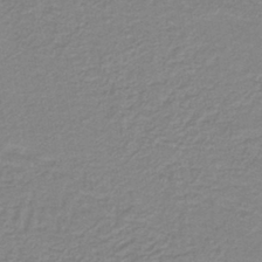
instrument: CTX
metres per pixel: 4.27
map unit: HNb
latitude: -40.0661
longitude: 51.0297
